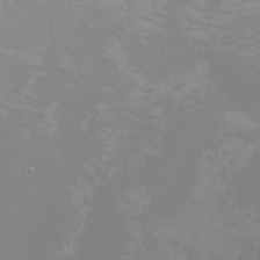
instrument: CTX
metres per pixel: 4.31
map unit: Nhu
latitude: -5.0108
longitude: -91.1214
